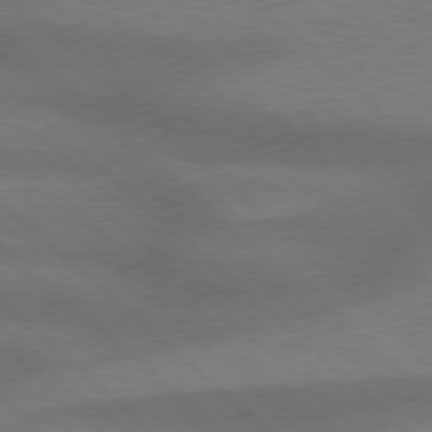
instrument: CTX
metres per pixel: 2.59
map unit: Hpe
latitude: 77.6127
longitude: -157.3103
